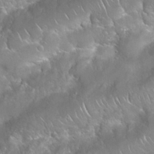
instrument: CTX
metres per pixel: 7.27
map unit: Nhu
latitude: 24.3278
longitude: -60.6490
